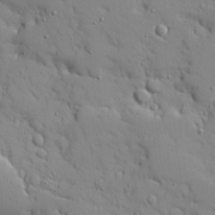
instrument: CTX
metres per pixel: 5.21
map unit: Ave
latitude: 10.4412
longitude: -101.4993
